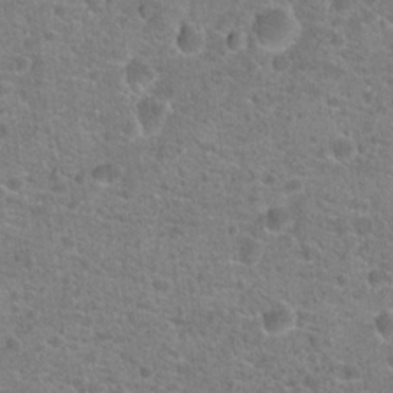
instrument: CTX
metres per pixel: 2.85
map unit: Hto
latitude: 20.1011
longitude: -42.8947
